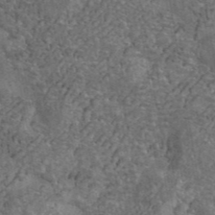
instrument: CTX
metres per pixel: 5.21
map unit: ANa
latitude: 42.9703
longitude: 16.3496
